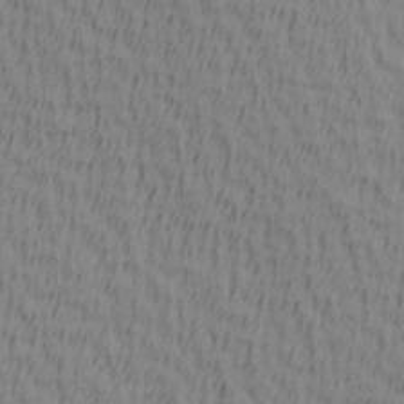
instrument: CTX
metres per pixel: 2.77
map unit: Hve
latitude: 1.7638
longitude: -124.7624
